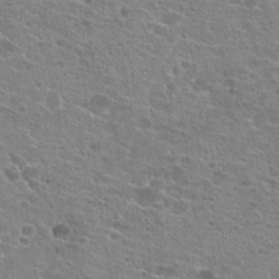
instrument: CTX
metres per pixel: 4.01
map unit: Hto
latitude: 21.6883
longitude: -42.1011
